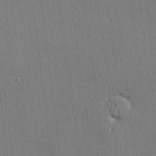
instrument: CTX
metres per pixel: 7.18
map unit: lHvf
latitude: 23.6505
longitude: 141.4643
